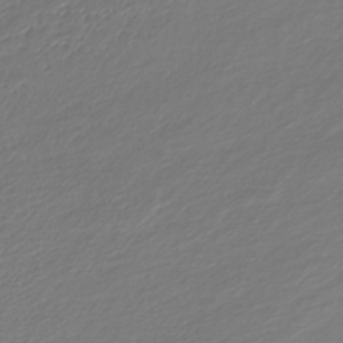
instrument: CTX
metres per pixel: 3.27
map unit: HNhu
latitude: -44.0283
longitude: 102.6519
